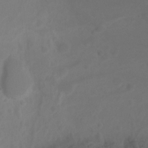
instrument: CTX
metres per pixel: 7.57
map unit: Ht
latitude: -4.3117
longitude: -61.0080
